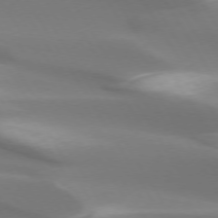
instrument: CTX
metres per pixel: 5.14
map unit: lApd
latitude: 73.6316
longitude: -50.0822
